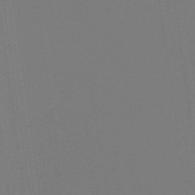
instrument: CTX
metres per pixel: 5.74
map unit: eHb
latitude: -30.6896
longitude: 72.1417
